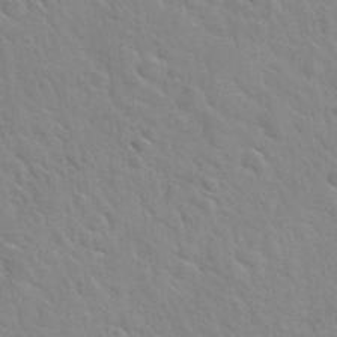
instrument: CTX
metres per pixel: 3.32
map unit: Hto
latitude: 34.9513
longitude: -51.7071
